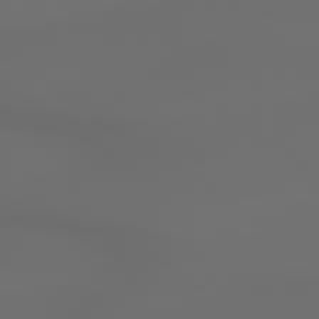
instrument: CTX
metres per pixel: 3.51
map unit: lApd
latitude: 79.4994
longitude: -175.6316
